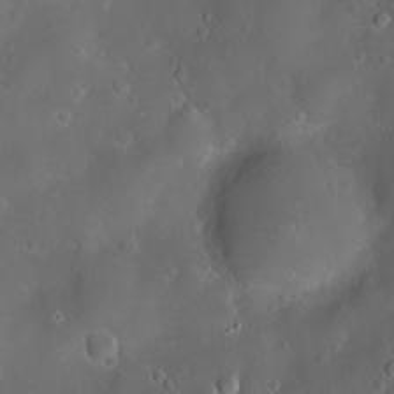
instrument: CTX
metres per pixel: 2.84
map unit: Hve
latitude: -11.4266
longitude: 175.0108
